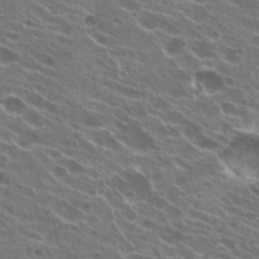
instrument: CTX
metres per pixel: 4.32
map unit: Hto
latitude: 23.3104
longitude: -38.7813
